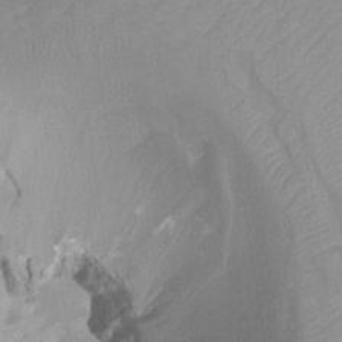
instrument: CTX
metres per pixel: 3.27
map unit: Htu
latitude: -12.1795
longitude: -70.4223
